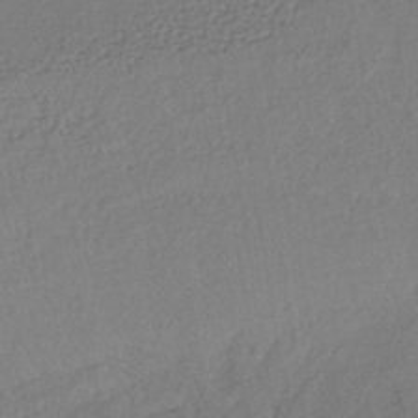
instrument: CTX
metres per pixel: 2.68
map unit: lHb
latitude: -39.8800
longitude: 68.9541
